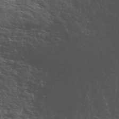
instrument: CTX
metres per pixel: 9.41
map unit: ANa
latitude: 41.9906
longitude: 50.3306
